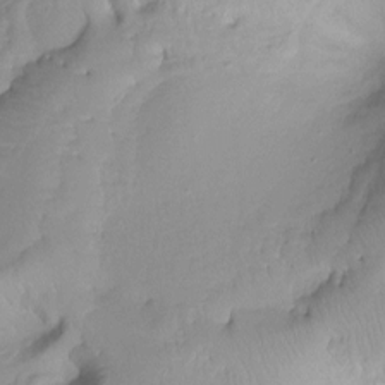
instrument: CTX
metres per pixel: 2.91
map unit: Ht
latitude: -13.2376
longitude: -44.8758
